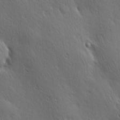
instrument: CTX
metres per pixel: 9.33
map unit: Hve
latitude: 23.7638
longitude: -96.8947
